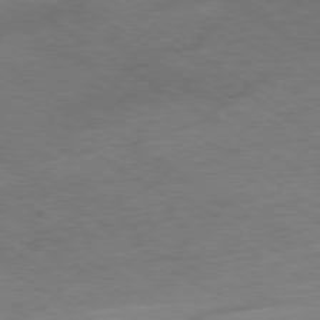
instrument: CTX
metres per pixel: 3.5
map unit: Ap
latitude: -78.5951
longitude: -70.9136
